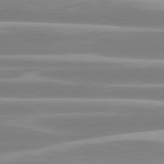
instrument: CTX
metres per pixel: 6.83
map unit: lApd
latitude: 80.5168
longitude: -129.3104
